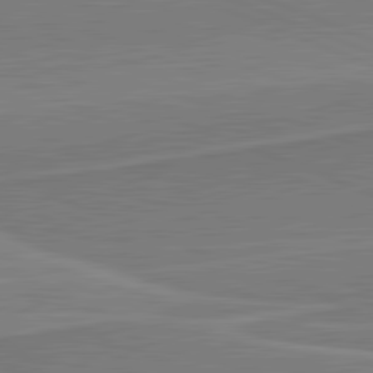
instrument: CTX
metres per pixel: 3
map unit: lApd
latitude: 81.9339
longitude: 140.7274
